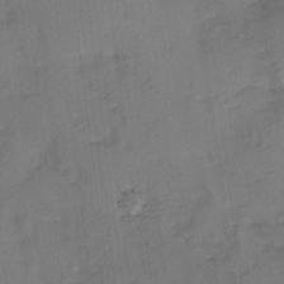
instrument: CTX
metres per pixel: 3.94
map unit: Ave
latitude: 1.1781
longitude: -110.4034
